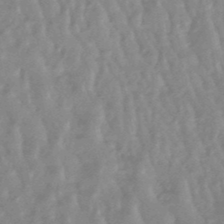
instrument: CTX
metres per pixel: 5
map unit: lHb
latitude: -48.4062
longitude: 79.5399
